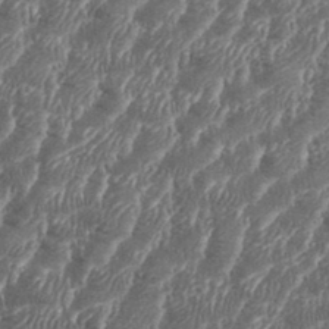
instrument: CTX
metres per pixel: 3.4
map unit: eHh
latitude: 36.0822
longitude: -137.1215
